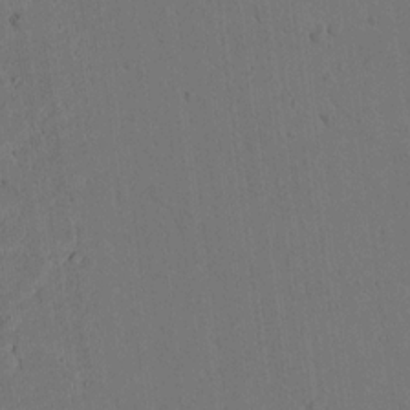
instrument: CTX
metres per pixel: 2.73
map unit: lAvf
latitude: 9.6127
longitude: 167.5210
